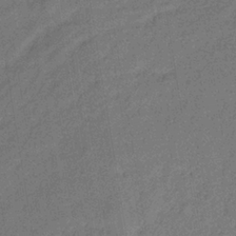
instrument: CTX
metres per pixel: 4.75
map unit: lHb
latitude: -33.2187
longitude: 67.0297
